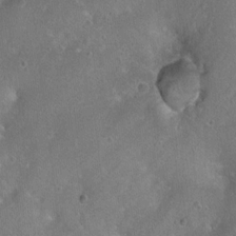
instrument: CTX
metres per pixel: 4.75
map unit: Ht
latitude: 4.2522
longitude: -20.0255
